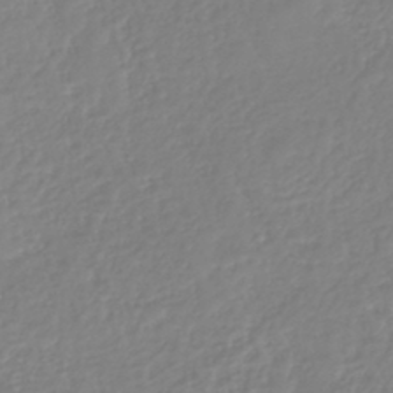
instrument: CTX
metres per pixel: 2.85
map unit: lHb
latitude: -40.9919
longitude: 67.4454
